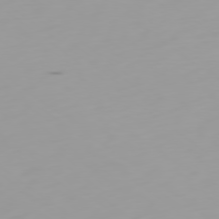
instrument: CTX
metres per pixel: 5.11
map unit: Ap
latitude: -78.8597
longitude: -61.3481
